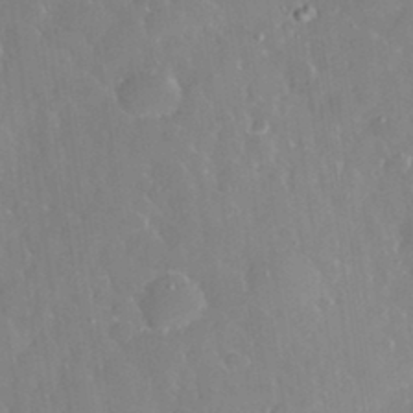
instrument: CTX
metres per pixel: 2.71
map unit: eHh
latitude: 33.2159
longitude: -59.9528
